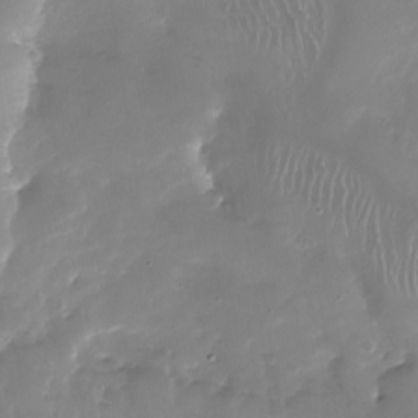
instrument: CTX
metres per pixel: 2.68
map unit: Nhu
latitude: -27.5777
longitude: -60.5168
